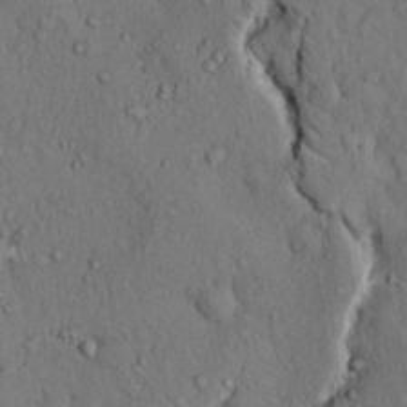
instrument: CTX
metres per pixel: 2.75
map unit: Hto
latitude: 13.1781
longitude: -58.3278
